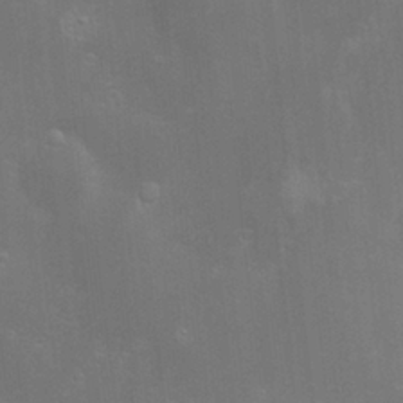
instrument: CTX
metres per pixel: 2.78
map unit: Hve
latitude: -10.4629
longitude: 174.5195
